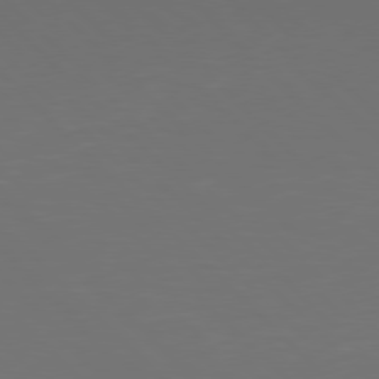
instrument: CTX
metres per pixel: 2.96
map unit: Hpe
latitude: 77.5749
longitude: -169.5938
